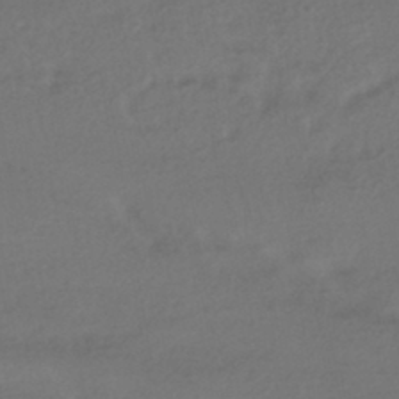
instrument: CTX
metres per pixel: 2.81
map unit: HNhu
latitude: -42.7274
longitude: 96.0283
